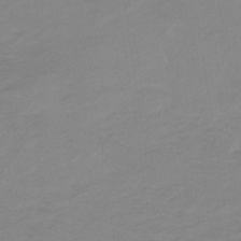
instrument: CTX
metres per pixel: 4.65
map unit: eHb
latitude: -33.8423
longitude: 68.4817
